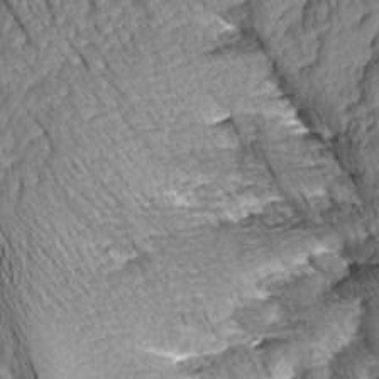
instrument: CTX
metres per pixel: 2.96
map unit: Aa
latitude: 8.6680
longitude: -129.0836
